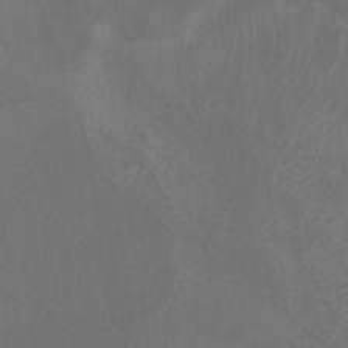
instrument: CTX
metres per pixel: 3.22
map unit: ANa
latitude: -37.2565
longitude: 95.5966
